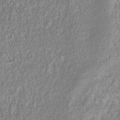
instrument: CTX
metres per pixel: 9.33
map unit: Nhu
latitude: -41.0297
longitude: -84.3278
